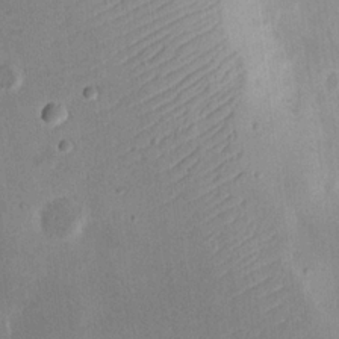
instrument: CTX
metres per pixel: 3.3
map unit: eHh
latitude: 20.7813
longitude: -70.5357
